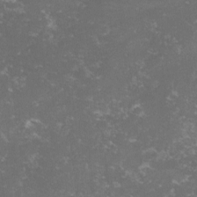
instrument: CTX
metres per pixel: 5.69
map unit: lHvf
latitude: -14.2740
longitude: -99.2348
